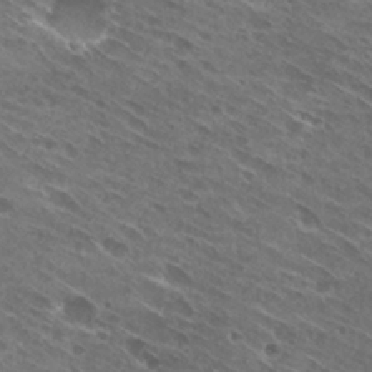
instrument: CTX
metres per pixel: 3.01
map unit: Hto
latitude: 29.1781
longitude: -44.0255
